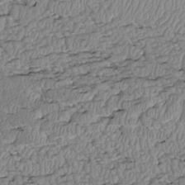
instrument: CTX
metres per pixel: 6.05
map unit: Htu
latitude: 2.5923
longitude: 149.1998
